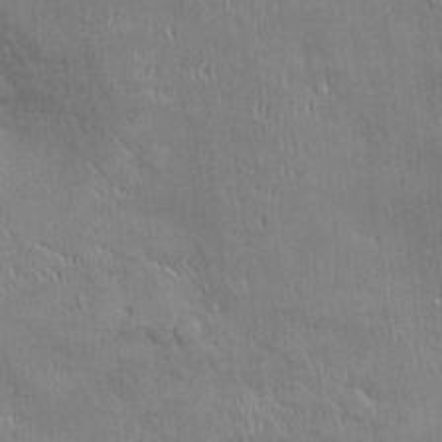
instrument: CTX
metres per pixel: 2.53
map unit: Ht
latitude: -4.4251
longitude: -14.6302
